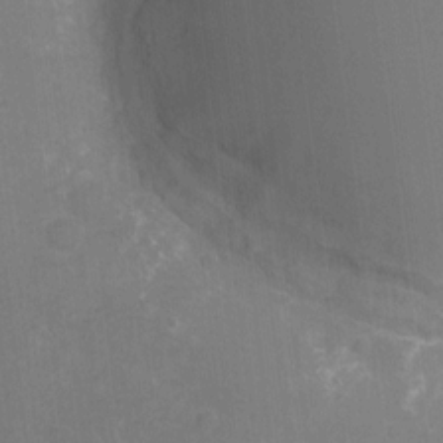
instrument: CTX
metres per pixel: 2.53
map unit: Ht
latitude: -8.9353
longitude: -22.1767
